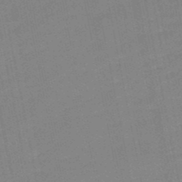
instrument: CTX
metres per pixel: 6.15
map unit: lHb
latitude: -49.5210
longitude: 80.2551
